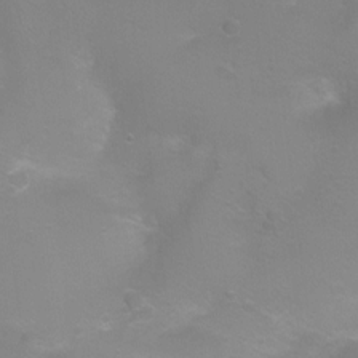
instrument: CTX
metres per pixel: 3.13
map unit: Ht
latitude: -3.0108
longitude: -25.4426
